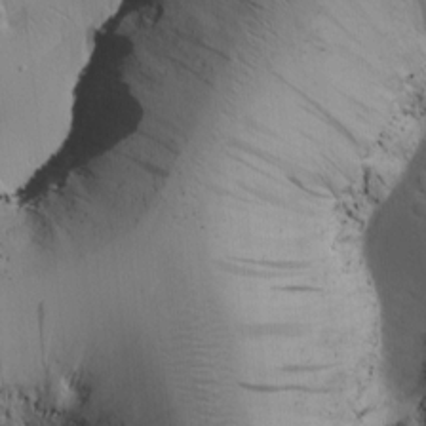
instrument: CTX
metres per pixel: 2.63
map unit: Htu
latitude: -1.2376
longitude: 174.8785
